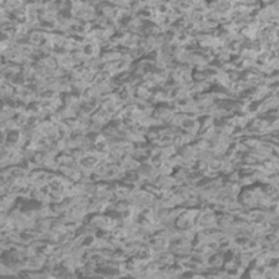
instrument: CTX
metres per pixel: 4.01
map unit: Htu
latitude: 3.3481
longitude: -20.8569
